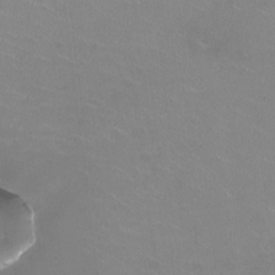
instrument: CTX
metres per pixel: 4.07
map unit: HNhu
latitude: -1.5588
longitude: -2.4412
